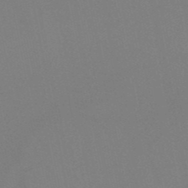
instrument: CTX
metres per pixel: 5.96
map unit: HNb
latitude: -51.7855
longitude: -42.7246
